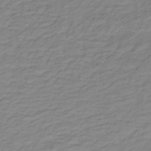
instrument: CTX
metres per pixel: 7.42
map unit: lHb
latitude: -31.6911
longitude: 65.7478
